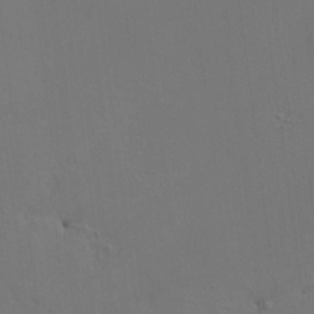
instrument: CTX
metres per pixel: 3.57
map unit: HNhu
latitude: 10.2901
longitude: 23.2565
